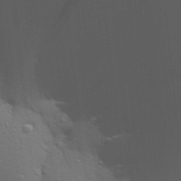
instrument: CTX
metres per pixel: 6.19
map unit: Aa
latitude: 29.5560
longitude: -139.4615
